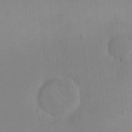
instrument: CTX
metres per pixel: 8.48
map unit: eHh
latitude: 16.2712
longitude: -67.2537
